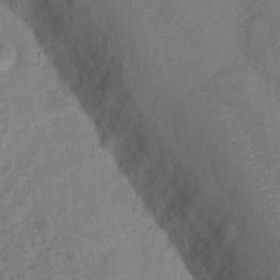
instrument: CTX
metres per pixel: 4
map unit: Hto
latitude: 16.4223
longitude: -37.3482
